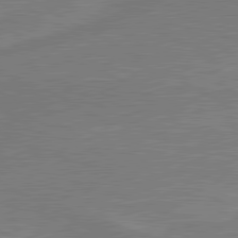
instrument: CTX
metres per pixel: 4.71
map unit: lApd
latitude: 80.2333
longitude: 128.7085
